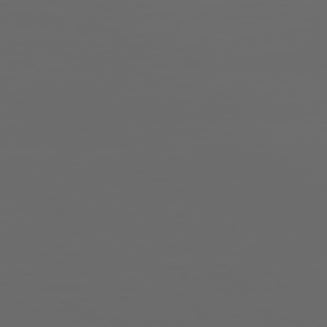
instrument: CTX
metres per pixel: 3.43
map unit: Hpe
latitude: 75.5560
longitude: -127.5560
